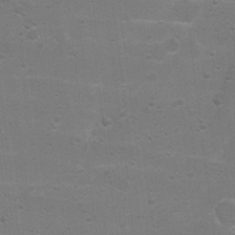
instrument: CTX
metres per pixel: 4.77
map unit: Nhu
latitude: 4.1578
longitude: -27.1025
